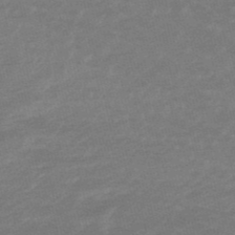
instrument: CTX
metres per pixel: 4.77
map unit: lHb
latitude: -48.5763
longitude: 83.1053
